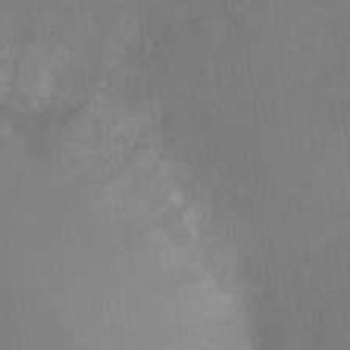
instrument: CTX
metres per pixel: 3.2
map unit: Ht
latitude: -8.9164
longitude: -22.1578
